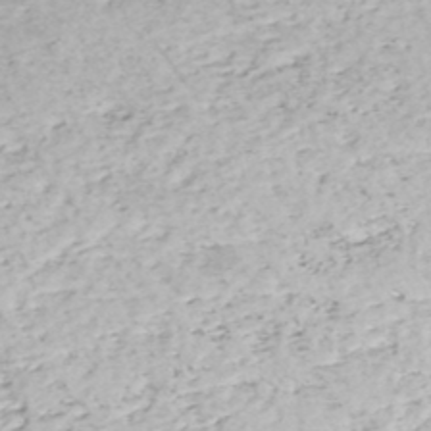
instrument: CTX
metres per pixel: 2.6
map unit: HNhu
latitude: -46.9541
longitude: 103.2565
